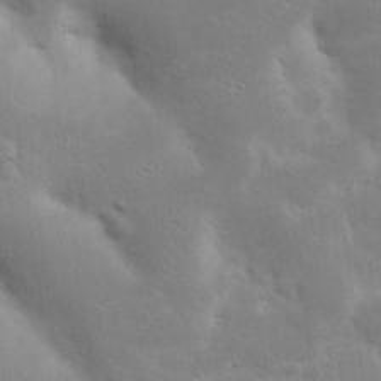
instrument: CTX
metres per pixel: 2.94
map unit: Nhu
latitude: 23.9150
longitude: -72.1011
